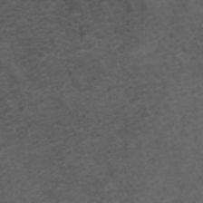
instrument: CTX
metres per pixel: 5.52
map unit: ANa
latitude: 35.8016
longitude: 14.0661
